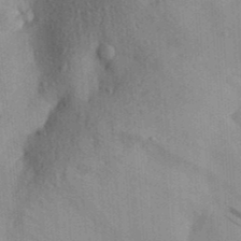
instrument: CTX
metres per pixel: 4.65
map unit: Aa
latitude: 29.4048
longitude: -138.8569
